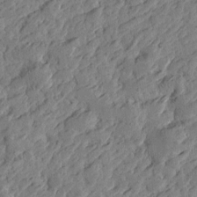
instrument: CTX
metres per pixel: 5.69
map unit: Htu
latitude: -2.9919
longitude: -179.3293
